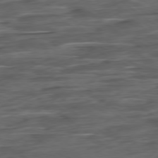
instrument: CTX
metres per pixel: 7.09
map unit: Hpe
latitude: -79.1431
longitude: -19.2726
